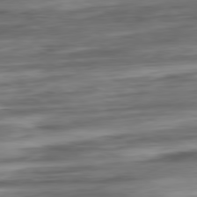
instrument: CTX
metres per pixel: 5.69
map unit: Ap
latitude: -80.7652
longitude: -68.1956
